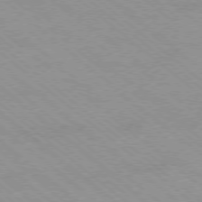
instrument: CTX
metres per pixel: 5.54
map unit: Ap
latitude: -78.7085
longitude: -65.4426
